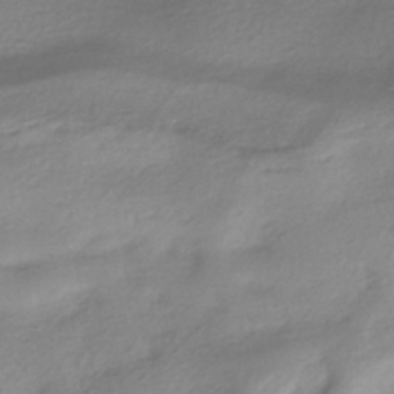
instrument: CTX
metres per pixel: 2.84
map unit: HNhu
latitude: -40.2361
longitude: 94.1227
